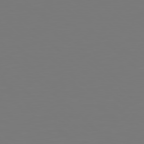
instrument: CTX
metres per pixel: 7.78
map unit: Hpe
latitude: 77.9717
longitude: -162.8758
